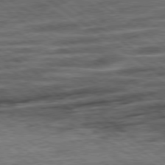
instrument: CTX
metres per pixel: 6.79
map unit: Ap
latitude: -80.0472
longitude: -50.8380
